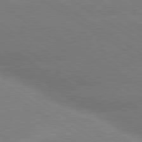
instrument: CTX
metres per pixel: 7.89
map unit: lApd
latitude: 79.8773
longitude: -152.1767
